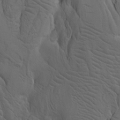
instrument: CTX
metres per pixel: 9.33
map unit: Htu
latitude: -7.8800
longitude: -66.9324
